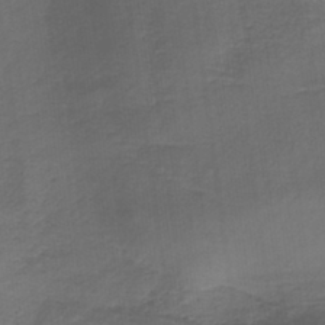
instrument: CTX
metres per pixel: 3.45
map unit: lHb
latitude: -38.0094
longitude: 57.9556
